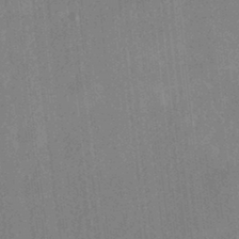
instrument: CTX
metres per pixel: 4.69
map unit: HNhu
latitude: -41.8044
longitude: 94.1039
